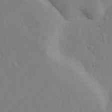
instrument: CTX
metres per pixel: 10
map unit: Nhu
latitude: 12.9892
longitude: -28.0633
